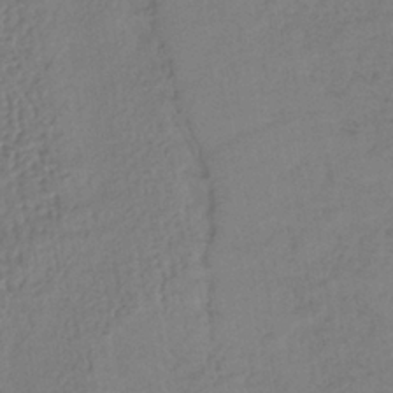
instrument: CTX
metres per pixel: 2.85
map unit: lHb
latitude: -37.7666
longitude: 68.9730
